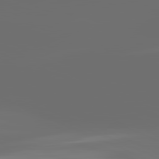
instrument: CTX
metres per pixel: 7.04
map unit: lApd
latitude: 82.0255
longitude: -166.0633
